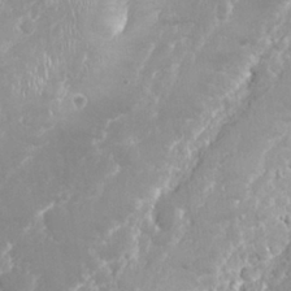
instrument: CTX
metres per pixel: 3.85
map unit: Nhu
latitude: 26.4601
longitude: -60.9891
